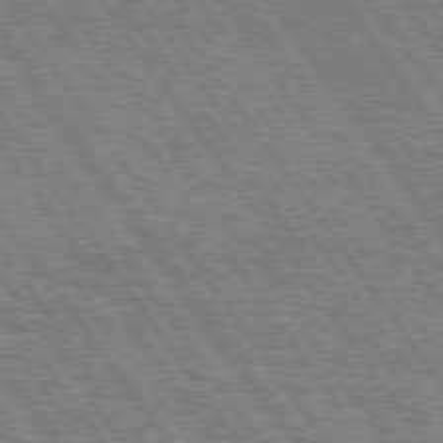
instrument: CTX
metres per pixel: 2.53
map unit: Hpe
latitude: 75.1970
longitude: -151.9717
